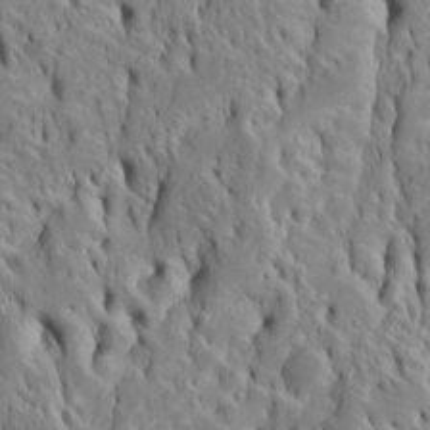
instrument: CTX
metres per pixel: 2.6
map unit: Htu
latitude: -4.9352
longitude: 152.2550
